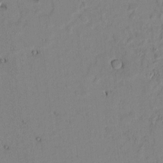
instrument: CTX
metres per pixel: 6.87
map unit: Htu
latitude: -0.5196
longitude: 170.6330
